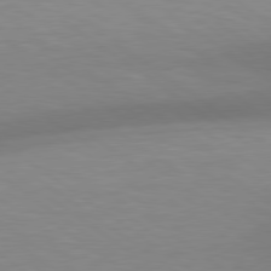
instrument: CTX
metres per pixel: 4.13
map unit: Hpe
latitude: 79.2159
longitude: -134.5357
